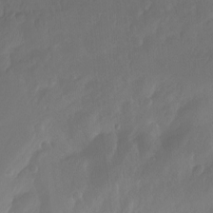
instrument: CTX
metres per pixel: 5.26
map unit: Aa
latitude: -13.4455
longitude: -66.7246
